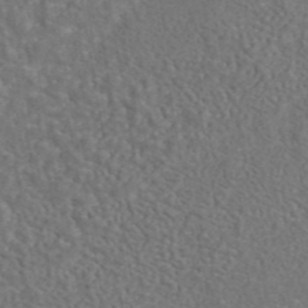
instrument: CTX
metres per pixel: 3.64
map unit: eAb
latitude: 43.2348
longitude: 106.3307
